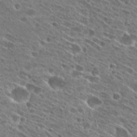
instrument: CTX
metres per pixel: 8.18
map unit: Hto
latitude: 28.0633
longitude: -45.0458
